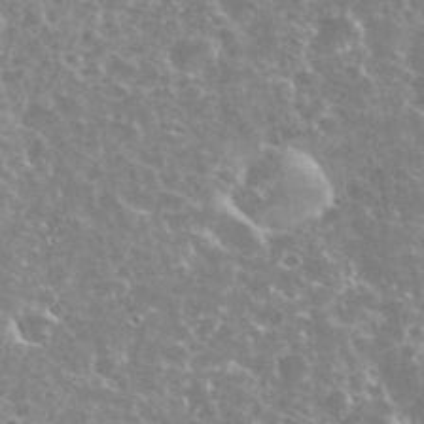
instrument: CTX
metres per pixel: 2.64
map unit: eHh
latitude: 35.3481
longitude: -60.4412
